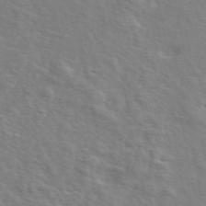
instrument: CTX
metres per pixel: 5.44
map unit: ANa
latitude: 48.7435
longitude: -76.0633
